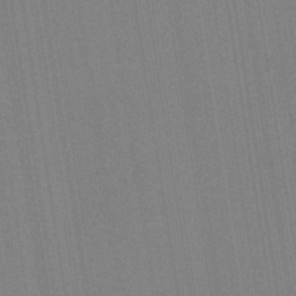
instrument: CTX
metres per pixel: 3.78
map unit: HNb
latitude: -35.2187
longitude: 54.8030
